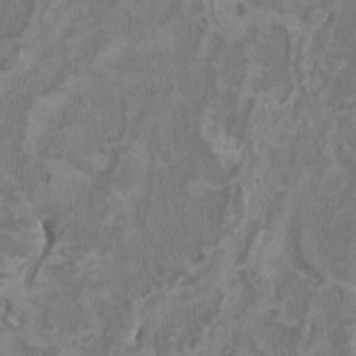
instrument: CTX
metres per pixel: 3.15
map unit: HNhu
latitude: 2.6679
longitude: -3.5749
